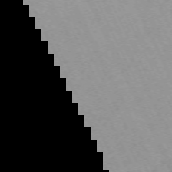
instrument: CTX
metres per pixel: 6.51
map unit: Hpe
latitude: -70.7463
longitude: 14.7652
